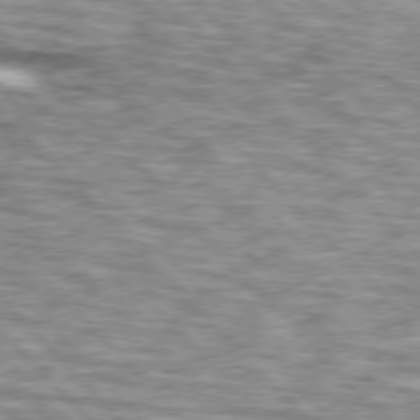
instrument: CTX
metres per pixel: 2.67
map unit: lApd
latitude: 76.4223
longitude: -83.4426
